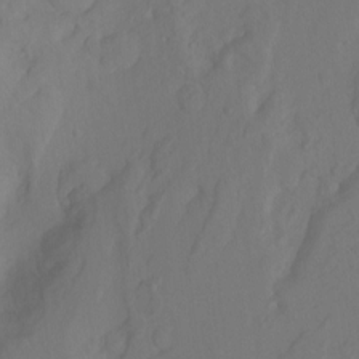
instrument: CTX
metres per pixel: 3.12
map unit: Hto
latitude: -7.5588
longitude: -44.3467
